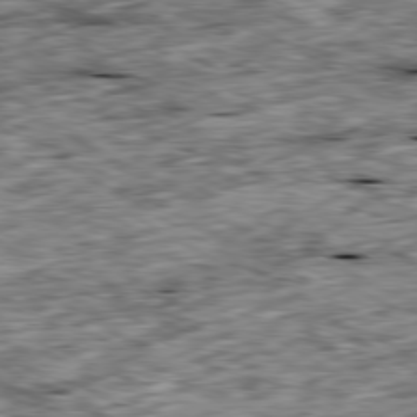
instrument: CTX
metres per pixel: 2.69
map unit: Ap
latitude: -80.3118
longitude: -89.9528
